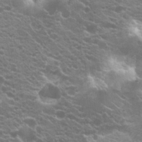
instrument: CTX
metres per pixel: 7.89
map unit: Hto
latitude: 20.2334
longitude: -35.1403
